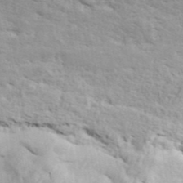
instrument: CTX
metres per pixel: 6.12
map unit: ANa
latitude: 42.8191
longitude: 48.1984
